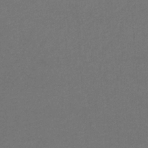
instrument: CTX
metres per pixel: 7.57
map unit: eHb
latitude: -32.3307
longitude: 69.5399
